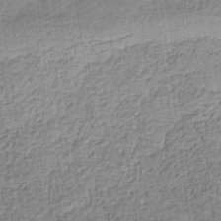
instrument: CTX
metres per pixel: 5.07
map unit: eHb
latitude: -35.4076
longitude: 79.7855
